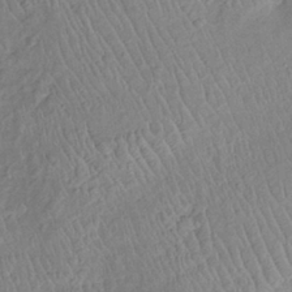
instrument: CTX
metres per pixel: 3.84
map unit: Htu
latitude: -6.1606
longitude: 152.6707
